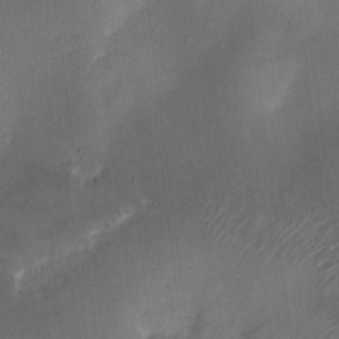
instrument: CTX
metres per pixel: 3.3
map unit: HNhu
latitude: 8.5735
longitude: -3.7827
